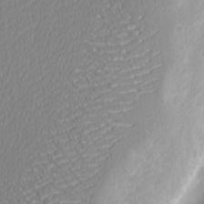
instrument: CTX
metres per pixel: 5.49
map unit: Nhu
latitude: 1.8205
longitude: -77.2726
